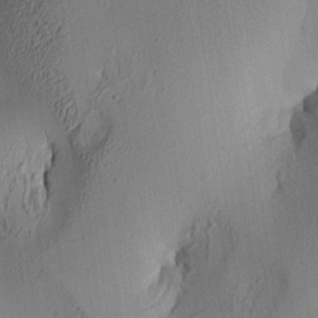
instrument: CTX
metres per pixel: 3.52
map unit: lAa
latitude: 5.7261
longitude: -113.4237
